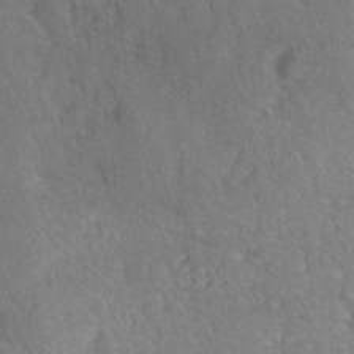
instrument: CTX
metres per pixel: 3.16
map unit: Ave
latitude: -10.1984
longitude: -119.9339
